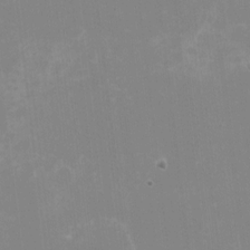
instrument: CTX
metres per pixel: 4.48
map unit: HNhu
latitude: -1.6155
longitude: -5.9339
